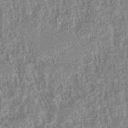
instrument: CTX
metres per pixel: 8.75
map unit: Nhu
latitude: -40.8597
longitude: -84.4790
